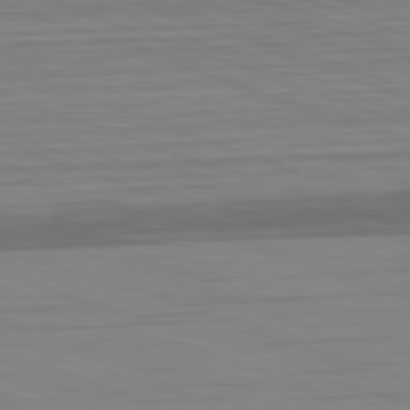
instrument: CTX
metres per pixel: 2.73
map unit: Hpe
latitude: -82.8030
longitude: 12.5385
